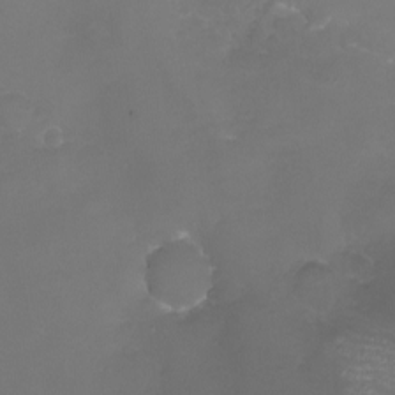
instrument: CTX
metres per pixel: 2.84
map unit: eHh
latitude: -6.3684
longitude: -78.6113
